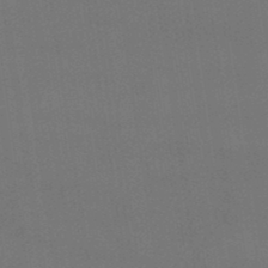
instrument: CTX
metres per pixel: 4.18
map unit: lHb
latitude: -47.4076
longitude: 67.1998
